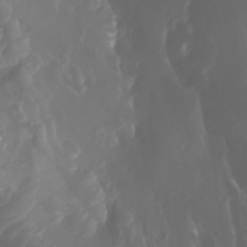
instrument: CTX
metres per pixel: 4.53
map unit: Htu
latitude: -7.0864
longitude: -74.4979
